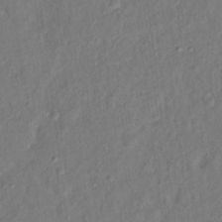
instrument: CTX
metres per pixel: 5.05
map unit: Ht
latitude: 14.8002
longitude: -37.3293
